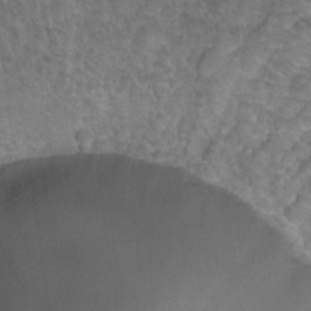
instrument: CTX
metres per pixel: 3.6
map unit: Hto
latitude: 25.1214
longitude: -30.3845
